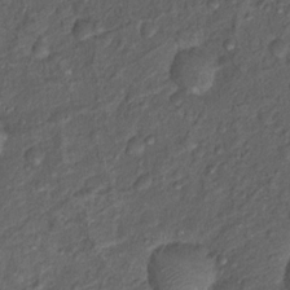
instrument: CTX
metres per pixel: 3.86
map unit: Nhu
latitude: 12.5168
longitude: -28.5357
